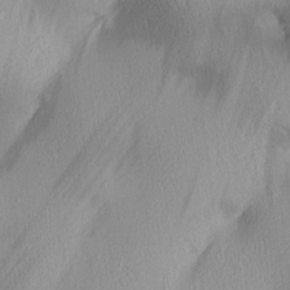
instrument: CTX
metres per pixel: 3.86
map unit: lAa
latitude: 4.6113
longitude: -117.4993
